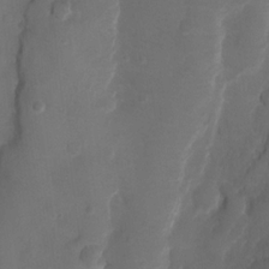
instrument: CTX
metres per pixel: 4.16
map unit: Ht
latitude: 1.1592
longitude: -21.3482
